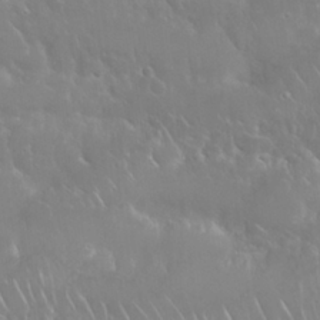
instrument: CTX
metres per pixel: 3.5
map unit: Nhu
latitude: 24.6490
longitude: -61.4048
